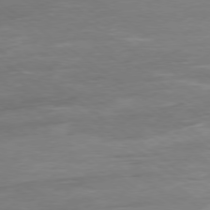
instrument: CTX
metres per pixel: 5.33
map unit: Ap
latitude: -78.6140
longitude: -64.7813
